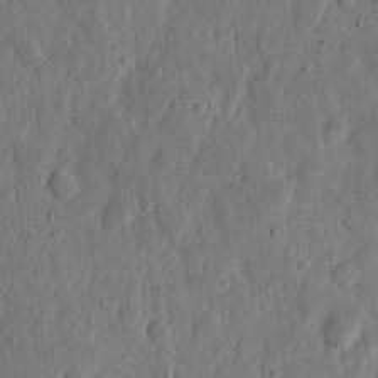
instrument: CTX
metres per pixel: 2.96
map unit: eHh
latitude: 6.4979
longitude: -71.8772
